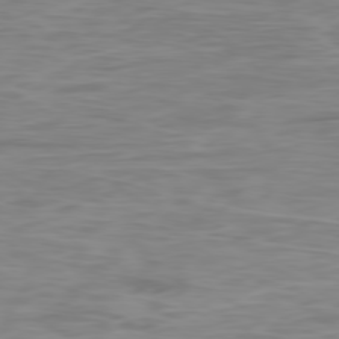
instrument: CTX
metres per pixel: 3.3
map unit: Ap
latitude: -79.1242
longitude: -74.9136
